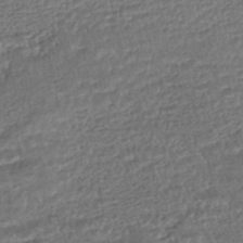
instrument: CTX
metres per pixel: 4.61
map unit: HNhu
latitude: -46.0661
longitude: 102.4062
